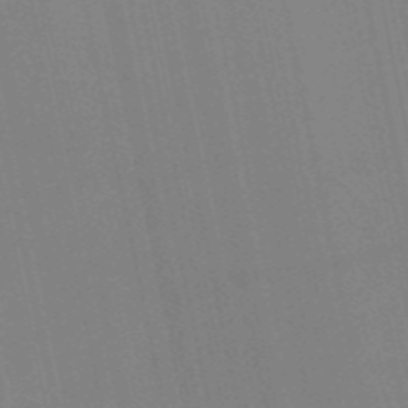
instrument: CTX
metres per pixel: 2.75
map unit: HNb
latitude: -55.1053
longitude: -41.4993
